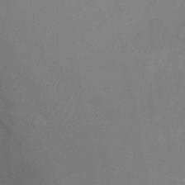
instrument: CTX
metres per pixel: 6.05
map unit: Ht
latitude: -9.7100
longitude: -38.2900
